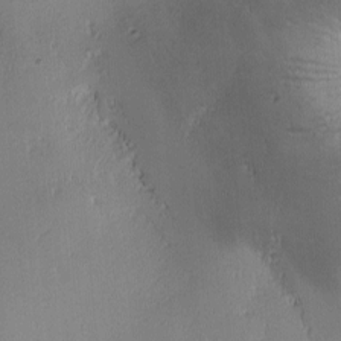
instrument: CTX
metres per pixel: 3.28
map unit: Ave
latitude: -7.8611
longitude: -121.7639
